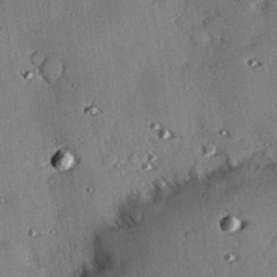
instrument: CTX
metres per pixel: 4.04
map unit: eHh
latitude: 22.6490
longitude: -89.5560
